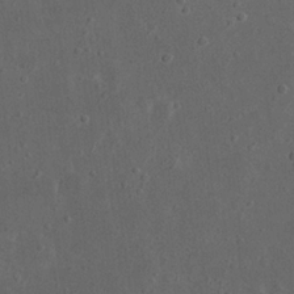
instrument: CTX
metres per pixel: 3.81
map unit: eHh
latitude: 23.0458
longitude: -67.9150
